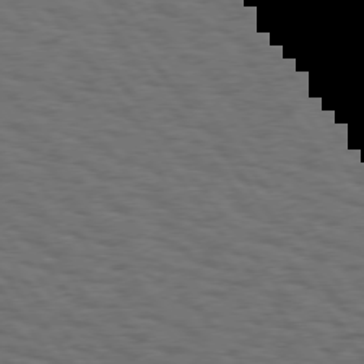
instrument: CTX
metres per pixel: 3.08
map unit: Hpe
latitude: 75.2348
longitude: -132.9514
